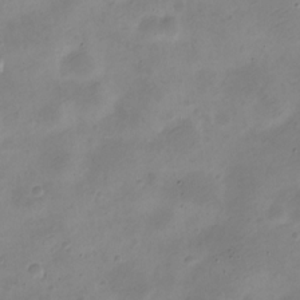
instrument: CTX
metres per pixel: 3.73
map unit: Nve
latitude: -23.5777
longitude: 105.7855
